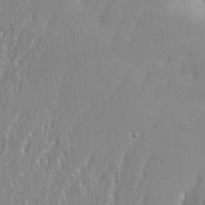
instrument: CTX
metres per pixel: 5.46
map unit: eHh
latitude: 34.1577
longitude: -133.1214
